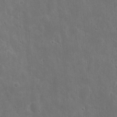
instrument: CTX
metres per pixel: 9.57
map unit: eHh
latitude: 10.9136
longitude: -72.9136
